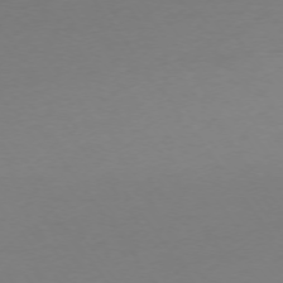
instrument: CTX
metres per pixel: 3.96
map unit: Ap
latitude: -74.4440
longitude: -72.6491
